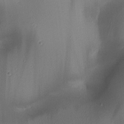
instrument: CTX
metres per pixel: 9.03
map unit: lAa
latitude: 2.5923
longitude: -115.8961
